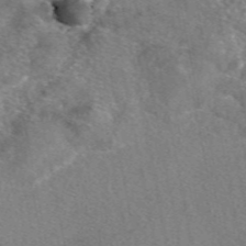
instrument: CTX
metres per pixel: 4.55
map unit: eAb
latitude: 48.1767
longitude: 110.3495
